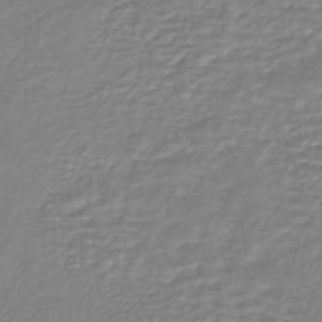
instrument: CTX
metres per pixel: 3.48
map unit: HNhu
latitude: -44.1417
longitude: 105.2376
